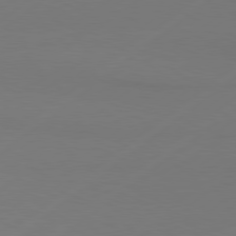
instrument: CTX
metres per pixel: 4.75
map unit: Hpe
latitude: 78.9136
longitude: -131.3671
